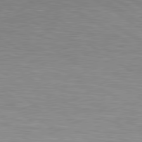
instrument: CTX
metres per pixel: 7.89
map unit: lApd
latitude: 80.1200
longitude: 129.8800
